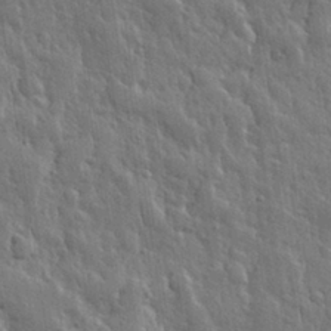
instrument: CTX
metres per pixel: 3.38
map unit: eHh
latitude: 30.9892
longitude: -79.2726
